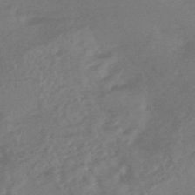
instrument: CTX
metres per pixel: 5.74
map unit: HNhu
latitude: -46.1794
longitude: 91.5022
